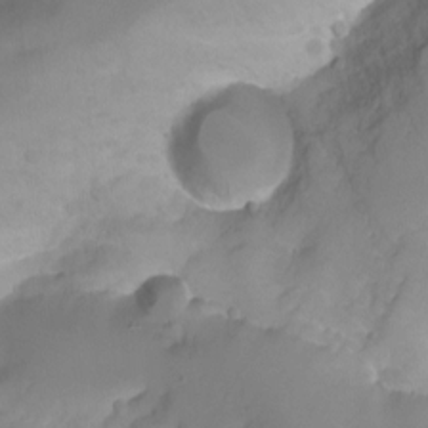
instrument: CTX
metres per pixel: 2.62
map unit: Nhu
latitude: -12.7841
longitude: -59.2159
